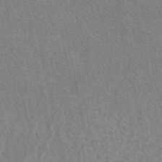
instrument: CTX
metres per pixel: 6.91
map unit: eAb
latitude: 47.7450
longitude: 118.6707
